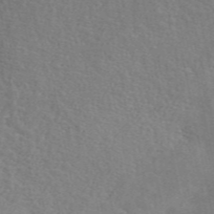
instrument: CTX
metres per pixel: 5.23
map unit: ANa
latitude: 49.3860
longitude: -79.3671
